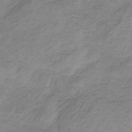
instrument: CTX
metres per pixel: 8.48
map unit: HNb
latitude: -33.5399
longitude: 60.1606
